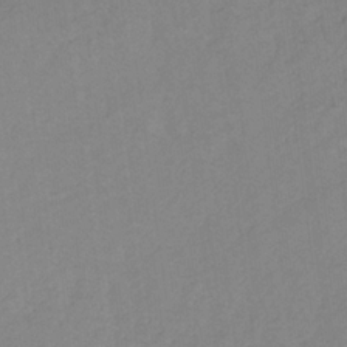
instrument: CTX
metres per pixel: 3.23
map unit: lHb
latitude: -32.4062
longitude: 64.1417
